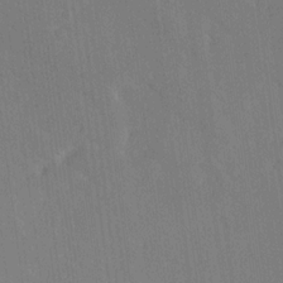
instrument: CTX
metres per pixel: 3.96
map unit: Ave
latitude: 19.5371
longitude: -137.3482
